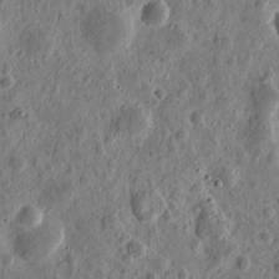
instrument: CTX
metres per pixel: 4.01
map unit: eHh
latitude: 10.2334
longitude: -73.7450
